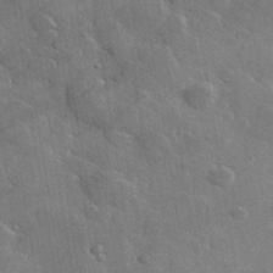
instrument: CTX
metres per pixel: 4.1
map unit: lHvf
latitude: 36.6869
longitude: -90.1956
